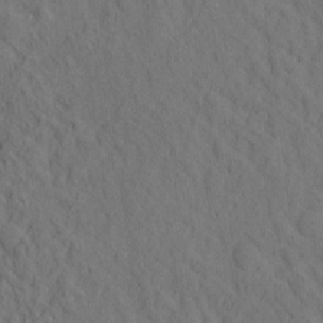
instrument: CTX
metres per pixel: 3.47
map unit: eHh
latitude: -2.5195
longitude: 18.4440
